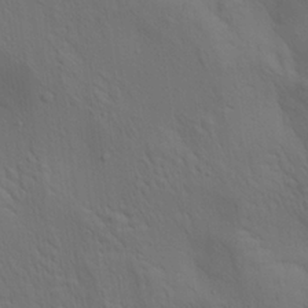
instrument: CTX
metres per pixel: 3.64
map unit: lAa
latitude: 22.3278
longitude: -138.4223
